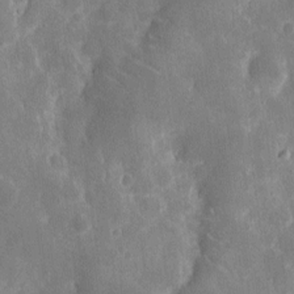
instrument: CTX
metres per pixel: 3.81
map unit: eHh
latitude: 7.5371
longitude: -69.1025
